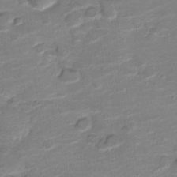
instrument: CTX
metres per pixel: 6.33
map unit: Nve
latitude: -19.9556
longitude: 103.1053
